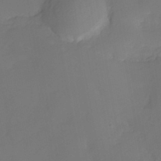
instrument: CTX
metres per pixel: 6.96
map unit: HNhu
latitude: -26.8596
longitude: 74.1984
